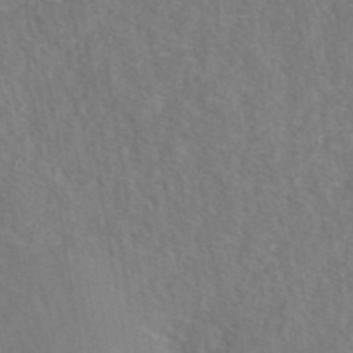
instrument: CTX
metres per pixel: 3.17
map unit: eAb
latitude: 42.7624
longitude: 104.3873
